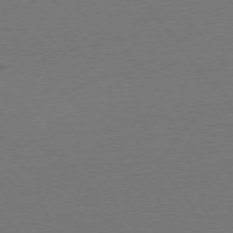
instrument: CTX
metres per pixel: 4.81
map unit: Ap
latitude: -75.5022
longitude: -93.9717
